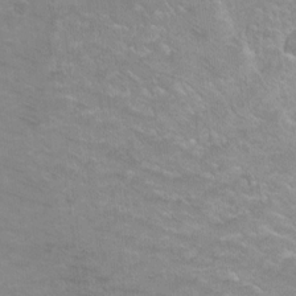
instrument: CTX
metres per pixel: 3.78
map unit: Ht
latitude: 1.8016
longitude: -32.7435
